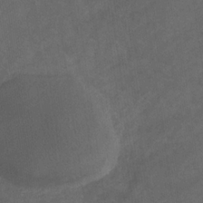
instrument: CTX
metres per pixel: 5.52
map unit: eHb
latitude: -32.1039
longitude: 71.3888
